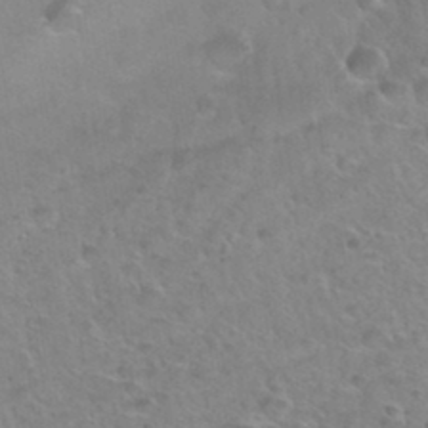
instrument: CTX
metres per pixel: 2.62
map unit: Hto
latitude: 33.6505
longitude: -39.5749
